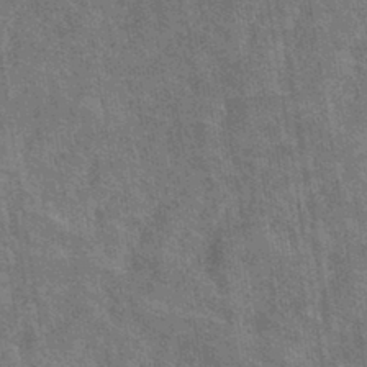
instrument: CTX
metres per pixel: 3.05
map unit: lHb
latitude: -40.6518
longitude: 75.7856
